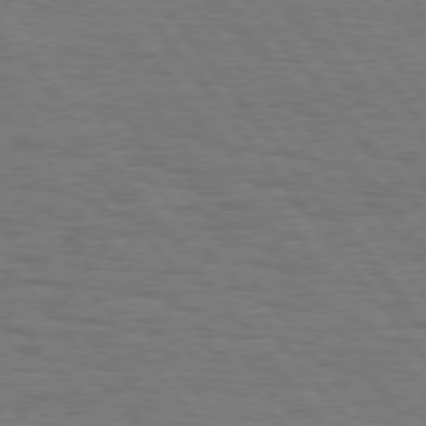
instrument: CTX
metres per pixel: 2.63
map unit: Hpe
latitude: 75.7639
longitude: -136.7435
